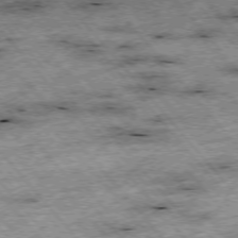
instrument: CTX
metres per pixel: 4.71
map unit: Hpe
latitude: -76.0850
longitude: -21.3104
